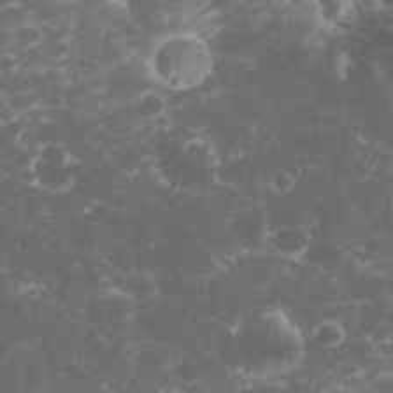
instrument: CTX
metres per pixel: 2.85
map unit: eHh
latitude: 32.8002
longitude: -61.6505
